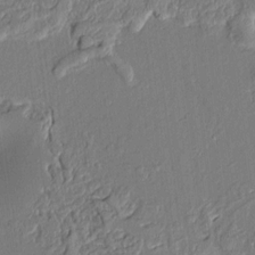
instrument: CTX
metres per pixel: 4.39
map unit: Aa
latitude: 9.3293
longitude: -131.6505
